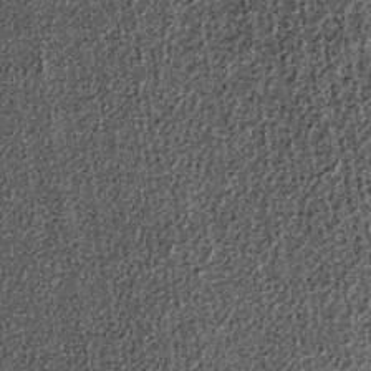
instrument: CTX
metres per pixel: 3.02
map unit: lHb
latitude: -37.6910
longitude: 64.8786
